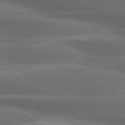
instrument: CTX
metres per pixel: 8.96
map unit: lApd
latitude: 79.6883
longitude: -119.1403
